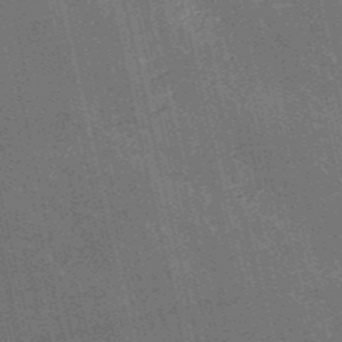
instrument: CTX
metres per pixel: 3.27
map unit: HNb
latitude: -51.9178
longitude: -41.2536
